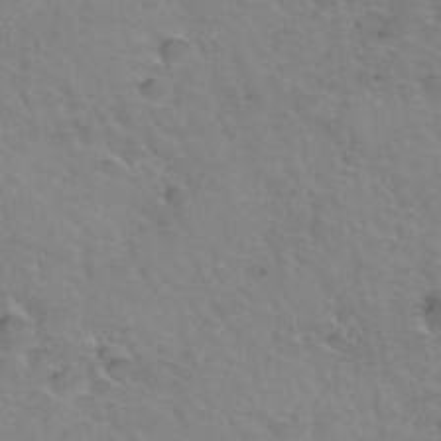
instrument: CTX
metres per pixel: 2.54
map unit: Hto
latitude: 35.9528
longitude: -44.4034
